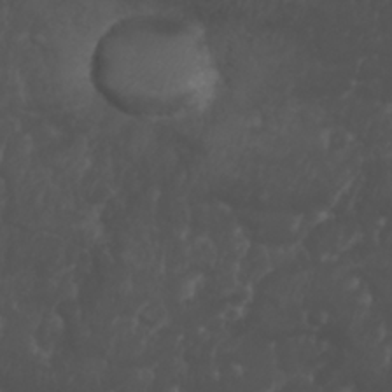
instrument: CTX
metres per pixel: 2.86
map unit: Nhu
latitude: 26.3278
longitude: -64.6490
